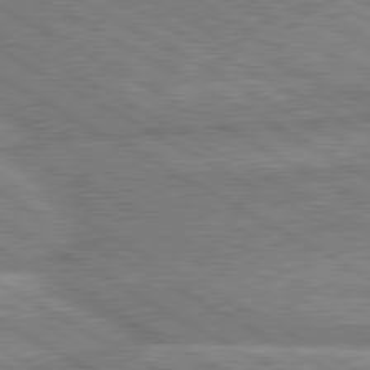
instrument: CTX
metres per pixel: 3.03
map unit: lApd
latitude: 80.3845
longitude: -171.3482
